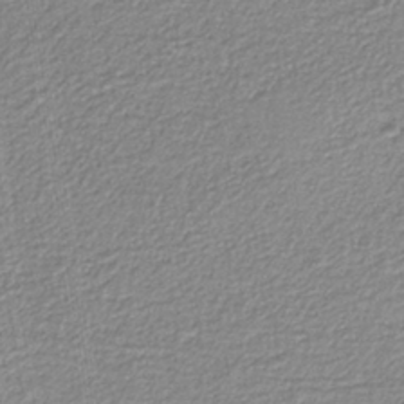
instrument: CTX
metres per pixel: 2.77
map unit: eAb
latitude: -38.2551
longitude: 52.1227
